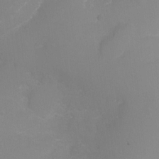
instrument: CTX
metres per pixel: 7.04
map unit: Ht
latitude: -2.9352
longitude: -25.8016
